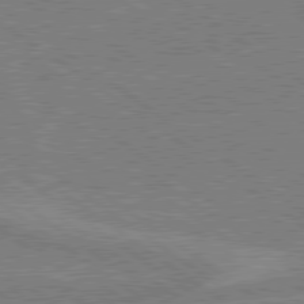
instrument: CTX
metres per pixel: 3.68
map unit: lApd
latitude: 79.3104
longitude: -161.3859
